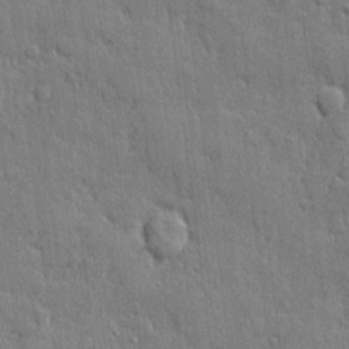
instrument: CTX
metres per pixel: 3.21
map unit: eHh
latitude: 4.4223
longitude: -75.3104
